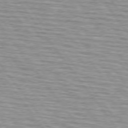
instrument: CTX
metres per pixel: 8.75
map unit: lApd
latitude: 74.6679
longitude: -75.8017
